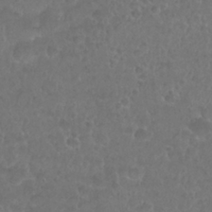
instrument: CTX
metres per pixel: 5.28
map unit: Nhu
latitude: 26.8758
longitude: -52.7813
